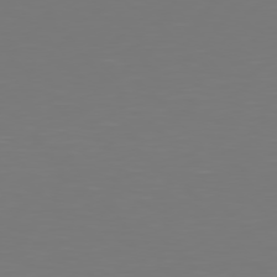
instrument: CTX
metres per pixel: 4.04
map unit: Hpe
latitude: 77.3481
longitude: -165.9339
